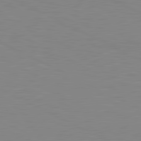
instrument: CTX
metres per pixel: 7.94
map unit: lApd
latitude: 81.1214
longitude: -172.2144
